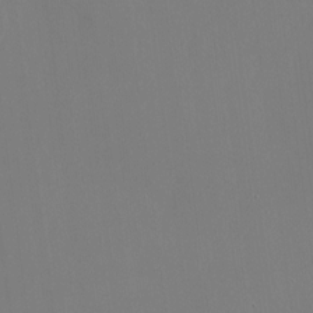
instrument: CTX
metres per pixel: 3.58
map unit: HNhu
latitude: 10.9136
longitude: 22.7086
